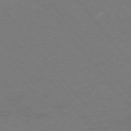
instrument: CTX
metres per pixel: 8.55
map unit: Ap
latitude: -75.7478
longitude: -69.4804
